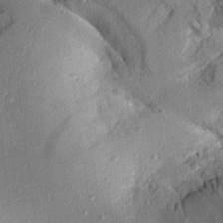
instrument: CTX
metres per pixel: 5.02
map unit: Aa
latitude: 28.7435
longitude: -132.6868
